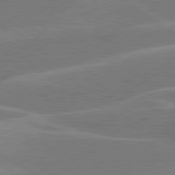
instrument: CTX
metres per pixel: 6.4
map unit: lApd
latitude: 79.6883
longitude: -122.1389
